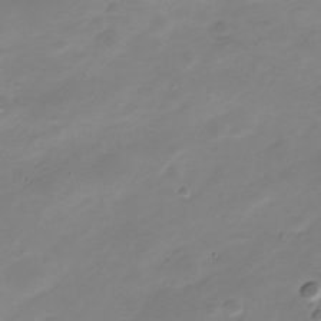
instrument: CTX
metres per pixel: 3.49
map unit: Nve
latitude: -21.3131
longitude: 107.2187
